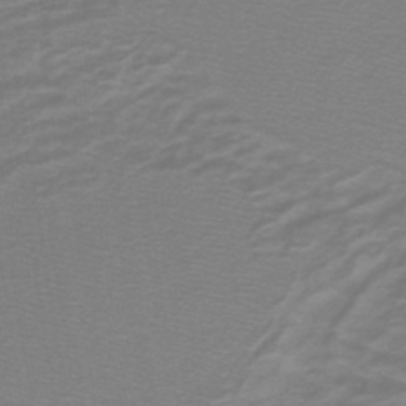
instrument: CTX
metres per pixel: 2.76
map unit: lHb
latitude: -44.3117
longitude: 56.6329
